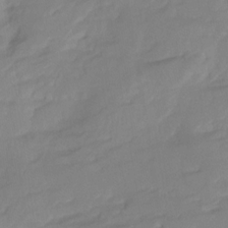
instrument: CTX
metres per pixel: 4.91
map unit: Ht
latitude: -12.2929
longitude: -46.1389
